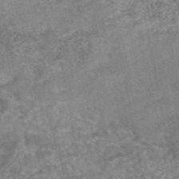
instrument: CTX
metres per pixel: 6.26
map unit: eAb
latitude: 48.5168
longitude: 121.4643
